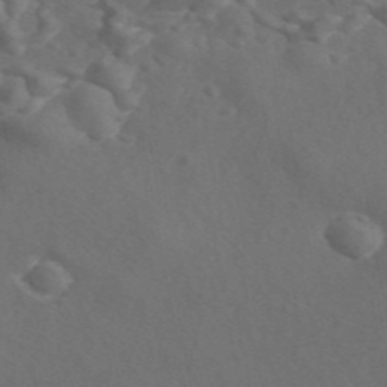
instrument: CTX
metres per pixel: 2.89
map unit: ANa
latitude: 44.5923
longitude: 26.8785
